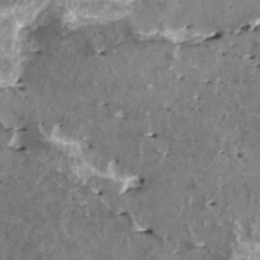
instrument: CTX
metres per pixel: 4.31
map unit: HNhu
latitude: 1.4993
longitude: 6.1228
